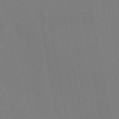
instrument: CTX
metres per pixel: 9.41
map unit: HNhu
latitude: 6.2334
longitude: 4.7463
